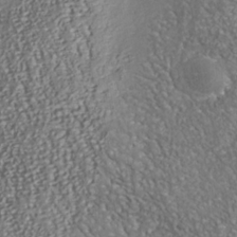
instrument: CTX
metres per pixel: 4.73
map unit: Nhu
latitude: -37.9556
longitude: -80.5168
